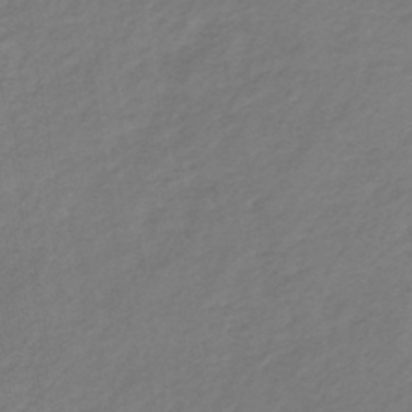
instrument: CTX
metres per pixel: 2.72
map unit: lHb
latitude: -39.1053
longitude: 71.9178
